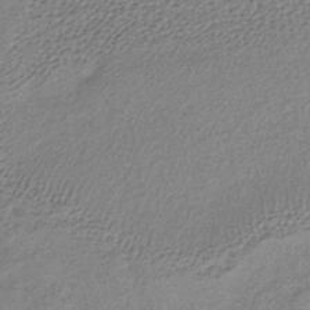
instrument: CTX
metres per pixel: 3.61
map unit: lHb
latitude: -40.5007
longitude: 71.2754
